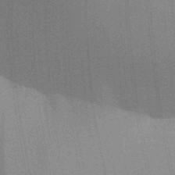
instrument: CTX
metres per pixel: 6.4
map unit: Aa
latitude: 32.4979
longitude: -143.1970
